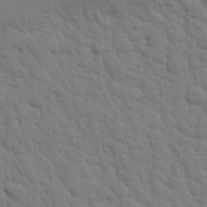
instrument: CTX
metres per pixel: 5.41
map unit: eHh
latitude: 24.6679
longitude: -79.3293
